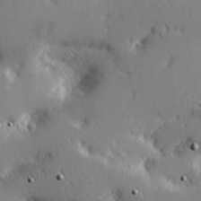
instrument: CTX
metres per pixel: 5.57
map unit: Hve
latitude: 25.7071
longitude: -92.7813
